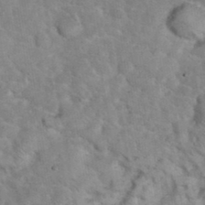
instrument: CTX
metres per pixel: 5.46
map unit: eHh
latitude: 37.3104
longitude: -66.2144
